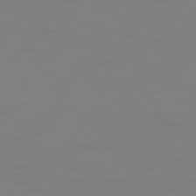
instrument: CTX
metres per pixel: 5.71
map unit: Hpe
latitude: 74.9703
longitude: -127.6316
